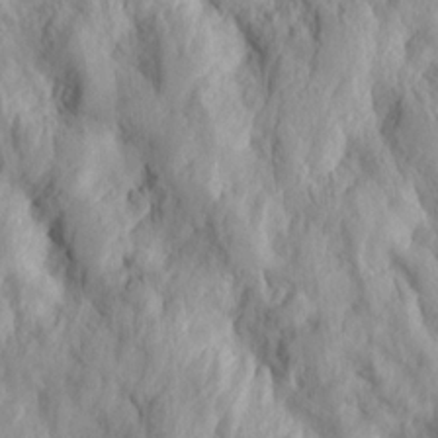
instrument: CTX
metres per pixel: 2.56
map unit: lHvf
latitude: 14.8002
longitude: 178.5573
